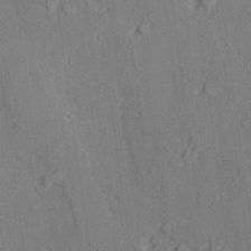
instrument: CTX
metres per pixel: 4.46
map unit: lAvf
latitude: 28.1200
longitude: -109.2159
